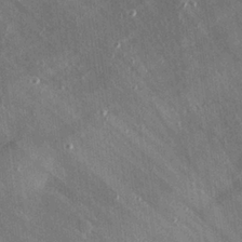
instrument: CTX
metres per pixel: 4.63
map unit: Hve
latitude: 25.8016
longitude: -90.2334
